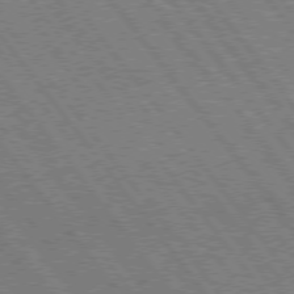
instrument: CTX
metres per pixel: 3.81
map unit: Hpe
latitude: 74.9892
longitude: -149.7639
